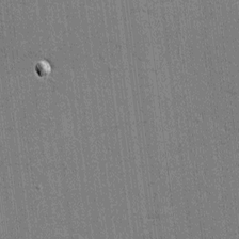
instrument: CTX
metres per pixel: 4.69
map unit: eHh
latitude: -4.0661
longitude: -80.3089
